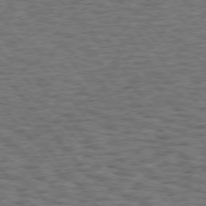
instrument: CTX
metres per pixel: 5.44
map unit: Hpe
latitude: 75.0458
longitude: -135.4237
